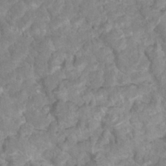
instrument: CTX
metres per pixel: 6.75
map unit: Nhu
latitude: 17.4615
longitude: -31.9151
